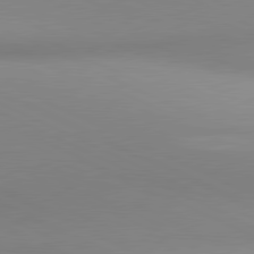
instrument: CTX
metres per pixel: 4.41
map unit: lApd
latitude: 80.9703
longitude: 143.3509
